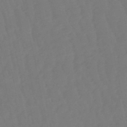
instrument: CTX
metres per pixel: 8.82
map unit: eHb
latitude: -50.7274
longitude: 77.3699
